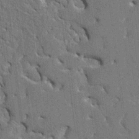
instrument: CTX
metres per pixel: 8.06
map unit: HNhu
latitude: 7.1970
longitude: -5.5182
